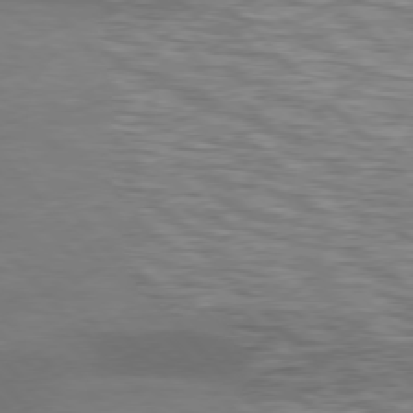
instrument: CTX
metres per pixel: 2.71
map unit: lApd
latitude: 76.5356
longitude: -58.6868
